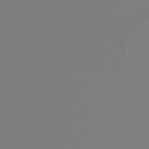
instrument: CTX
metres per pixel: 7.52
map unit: lHb
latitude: -46.6518
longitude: 75.7856
